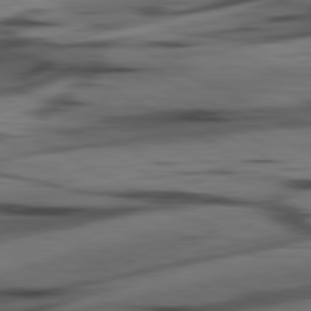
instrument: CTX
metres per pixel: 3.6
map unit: lApd
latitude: 80.8002
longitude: -84.1956
